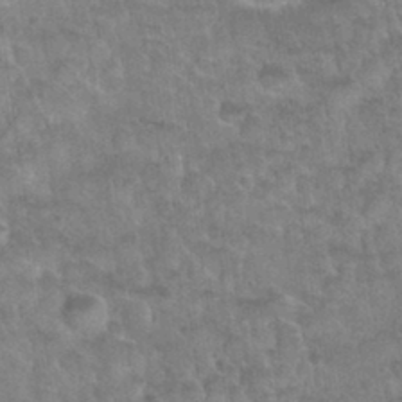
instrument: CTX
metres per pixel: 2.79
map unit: Nhu
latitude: 31.6127
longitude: -51.6882
